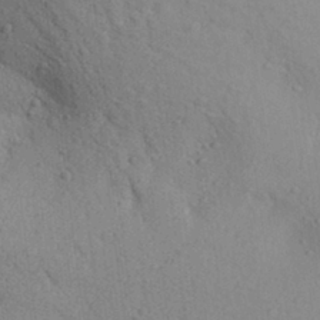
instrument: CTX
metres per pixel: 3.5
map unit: Aa
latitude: 25.8394
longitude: -148.4979
